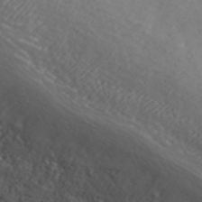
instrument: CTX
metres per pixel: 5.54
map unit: ANa
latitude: 41.1403
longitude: 34.1984
